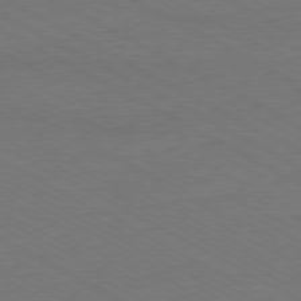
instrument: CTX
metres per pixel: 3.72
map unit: Ap
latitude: -79.7666
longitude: -82.6112
